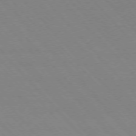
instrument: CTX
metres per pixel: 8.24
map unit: Ap
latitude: -76.4062
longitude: -86.1767
